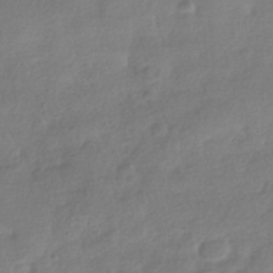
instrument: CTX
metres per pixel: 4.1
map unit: HNhu
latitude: -40.9164
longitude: 98.1039
